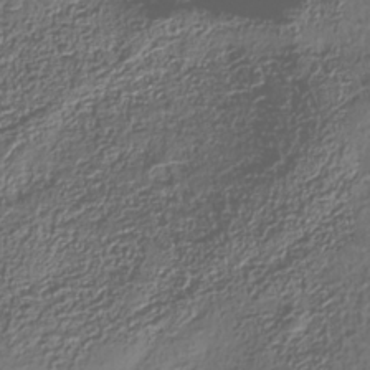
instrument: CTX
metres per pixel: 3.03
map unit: Nhe
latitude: -36.6140
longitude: -179.0648
